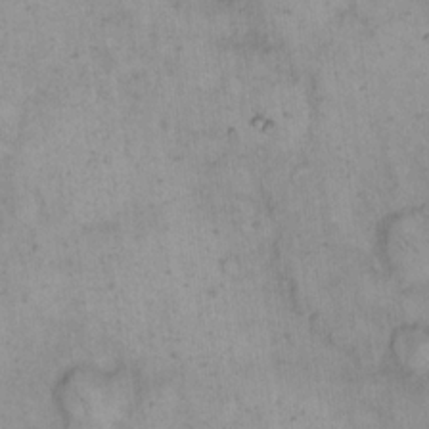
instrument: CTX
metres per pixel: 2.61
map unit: eHh
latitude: 15.3860
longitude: -66.2333
